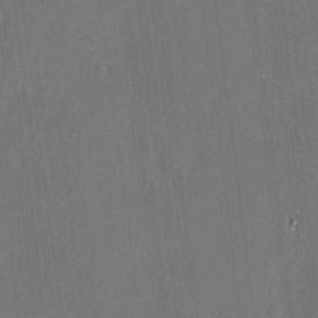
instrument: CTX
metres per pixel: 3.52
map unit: HNhu
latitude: 11.8206
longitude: 9.0108
